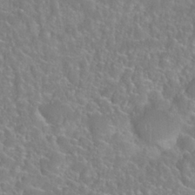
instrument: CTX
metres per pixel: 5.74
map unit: Nhu
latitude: 28.3467
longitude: -52.3090
